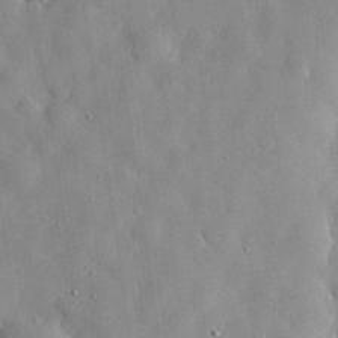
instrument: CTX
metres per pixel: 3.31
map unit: eHh
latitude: 29.8583
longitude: -74.4223
